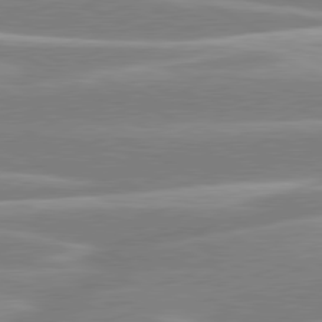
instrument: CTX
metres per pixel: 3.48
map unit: lApd
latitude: 80.4034
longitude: -130.1578
